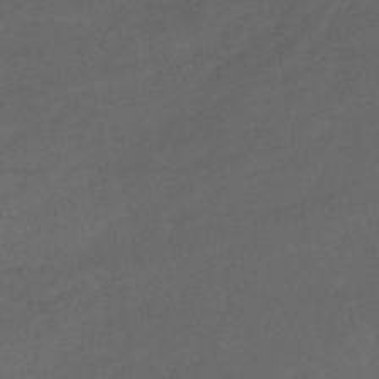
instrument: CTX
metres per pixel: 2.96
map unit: lHb
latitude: -39.0864
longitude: 70.6896
